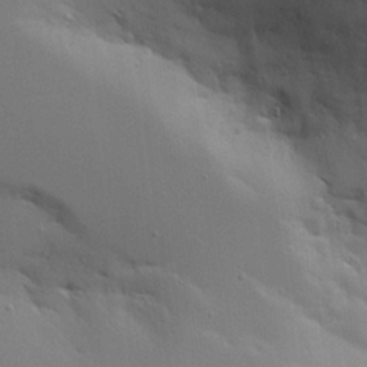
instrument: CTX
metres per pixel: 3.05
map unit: Aa
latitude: 19.2726
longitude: -126.2523
